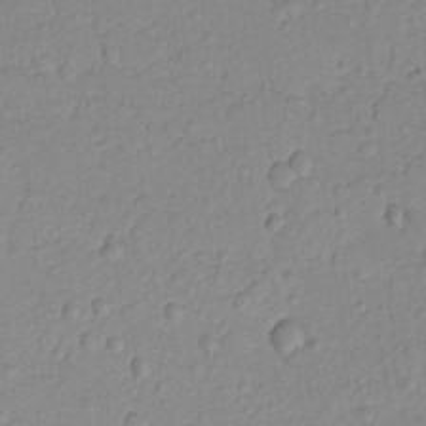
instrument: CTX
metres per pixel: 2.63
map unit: lAvf
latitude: -8.8975
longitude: -119.8205
